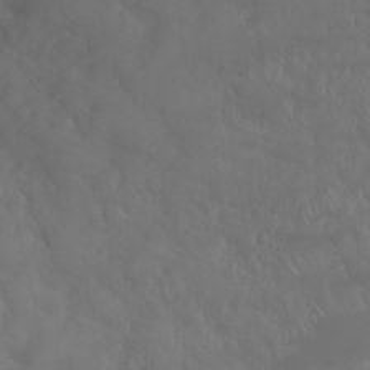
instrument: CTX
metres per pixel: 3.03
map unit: Nhu
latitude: 24.8380
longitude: -61.6505
